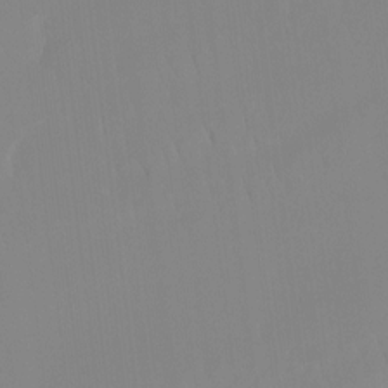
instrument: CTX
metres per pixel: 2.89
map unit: Ht
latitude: -14.5196
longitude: -51.6882
